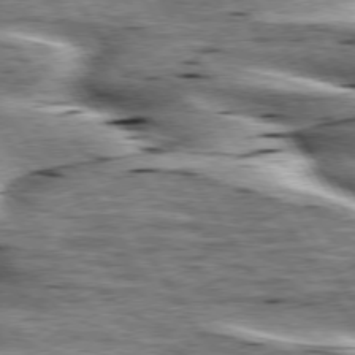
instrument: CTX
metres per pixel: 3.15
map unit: lApd
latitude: 75.5938
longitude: -59.7072
